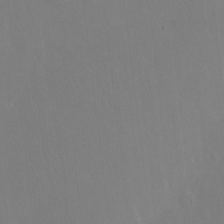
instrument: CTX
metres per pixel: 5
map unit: Hto
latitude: -13.5588
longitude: -41.8583
